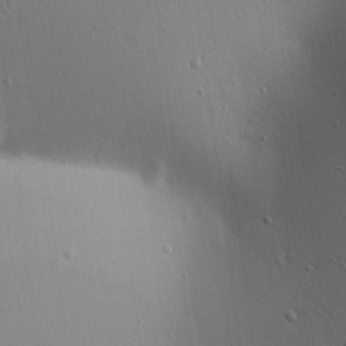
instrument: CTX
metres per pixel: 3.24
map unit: Aa
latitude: 19.1025
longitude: -141.3670
